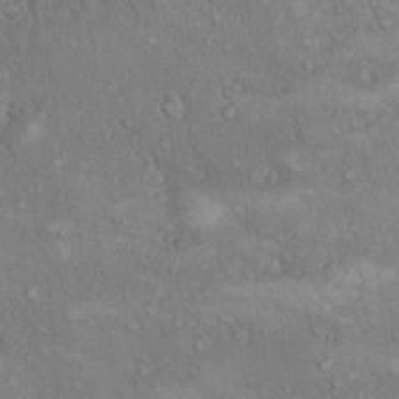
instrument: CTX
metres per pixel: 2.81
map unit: eHh
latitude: 17.2726
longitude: -63.6316
